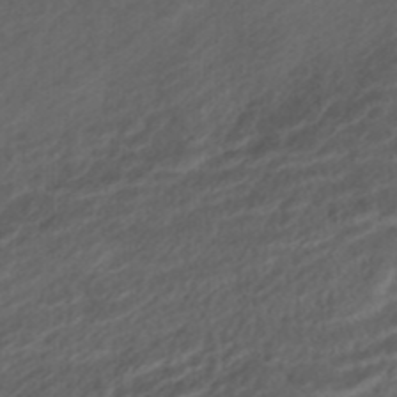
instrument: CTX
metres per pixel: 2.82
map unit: ANa
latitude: -44.9164
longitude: 105.2943
